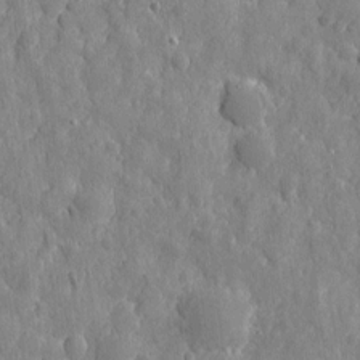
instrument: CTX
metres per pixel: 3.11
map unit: eHh
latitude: 7.4426
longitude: -74.7435
